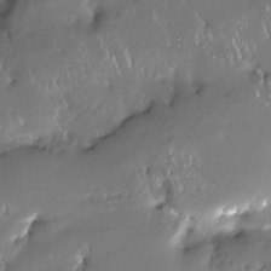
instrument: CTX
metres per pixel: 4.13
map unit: Nhe
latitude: -27.6532
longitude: -110.8002
